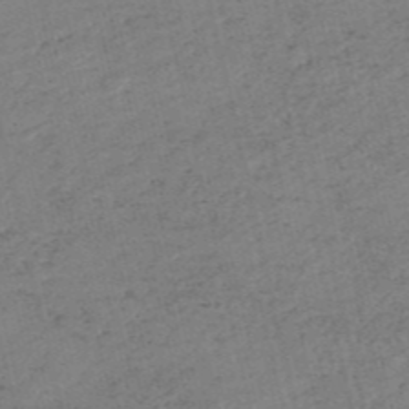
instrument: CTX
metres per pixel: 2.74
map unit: eHh
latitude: -54.3873
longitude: -89.4994
